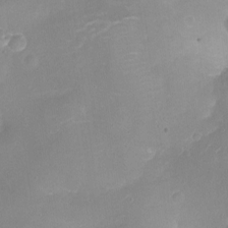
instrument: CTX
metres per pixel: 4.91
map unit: Nhu
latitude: -13.9745
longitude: -40.3467
